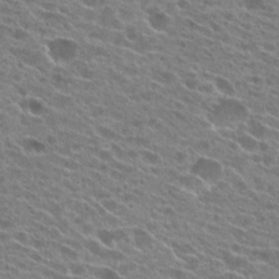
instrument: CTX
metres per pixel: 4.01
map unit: Hto
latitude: 24.6868
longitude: -42.5168
